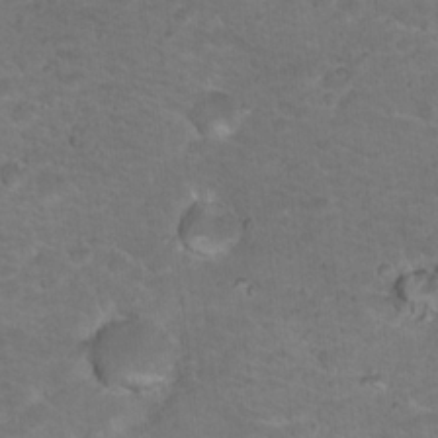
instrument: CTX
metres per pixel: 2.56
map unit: Nhu
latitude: 18.2522
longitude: -31.9906
